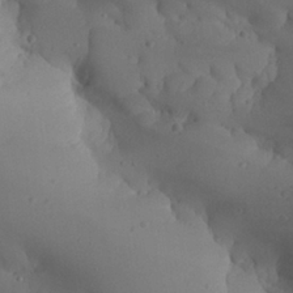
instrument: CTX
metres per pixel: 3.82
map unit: Aa
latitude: 26.4790
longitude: -128.4223
